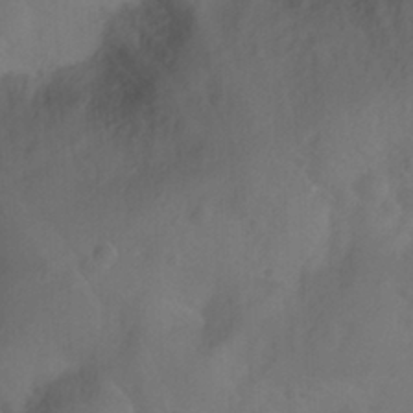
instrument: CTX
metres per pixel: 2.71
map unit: Nhu
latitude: 25.9339
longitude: -57.4993
